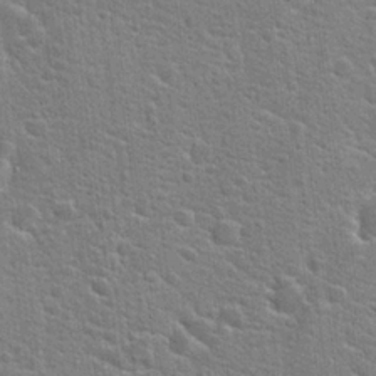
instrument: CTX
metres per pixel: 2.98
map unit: Hto
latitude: 21.6883
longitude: -44.0822
